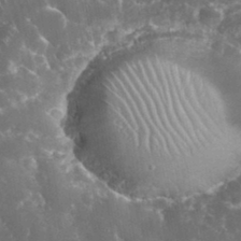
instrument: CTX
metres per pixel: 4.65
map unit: eHh
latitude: 34.6679
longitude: -62.9136
